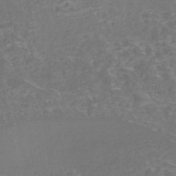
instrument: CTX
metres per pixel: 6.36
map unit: Nhe
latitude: -45.3510
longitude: 153.1053
